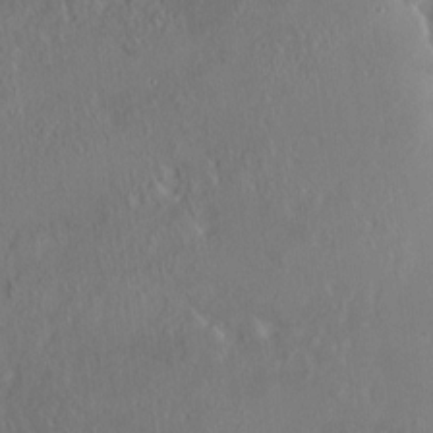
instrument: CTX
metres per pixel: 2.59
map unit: HNhu
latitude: 5.7827
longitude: 13.0487
